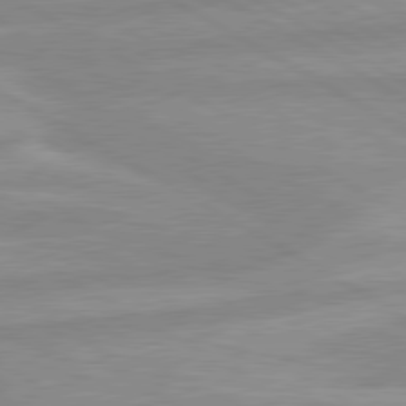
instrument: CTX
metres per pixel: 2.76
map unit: lApd
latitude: 80.1200
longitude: -168.1956
